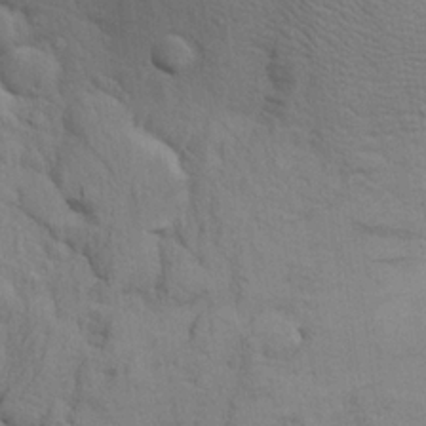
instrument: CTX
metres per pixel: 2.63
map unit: Aa
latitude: 22.7435
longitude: -148.3278
